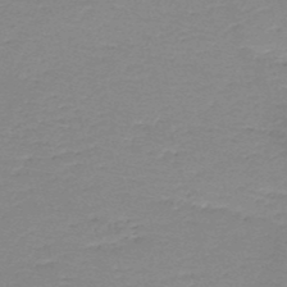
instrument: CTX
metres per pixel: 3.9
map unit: HNb
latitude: -48.9920
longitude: -42.2523
